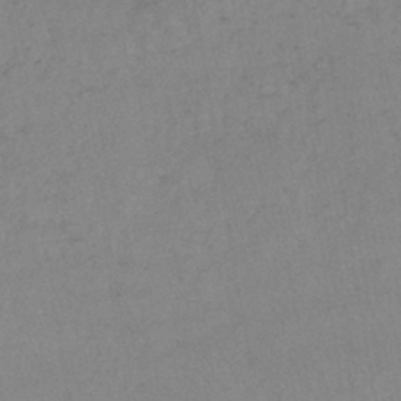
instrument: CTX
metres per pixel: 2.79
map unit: lHb
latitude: -40.2172
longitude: 66.0850
